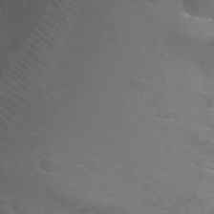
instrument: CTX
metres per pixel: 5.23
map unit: Ht
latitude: 2.1578
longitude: -28.9891
